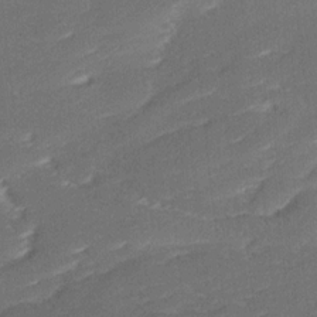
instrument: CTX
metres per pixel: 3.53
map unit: Ave
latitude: 17.2915
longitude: -137.2537
